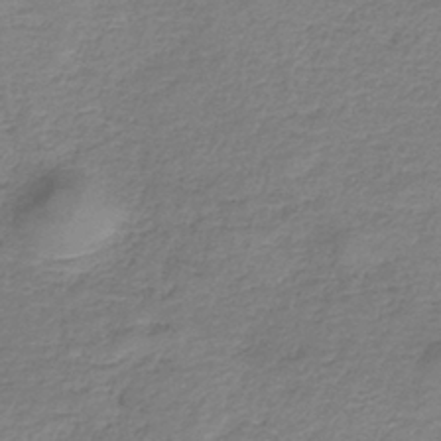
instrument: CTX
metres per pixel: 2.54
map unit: HNb
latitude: -36.6707
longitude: 50.8597
